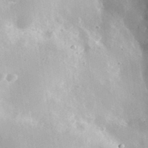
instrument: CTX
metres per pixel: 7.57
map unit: lHvf
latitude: 36.0822
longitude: -90.5168
